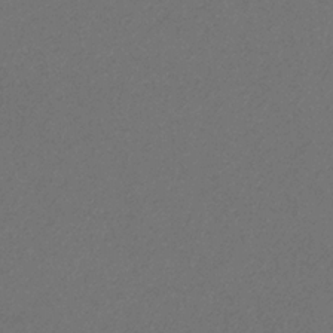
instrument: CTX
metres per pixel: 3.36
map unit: eHb
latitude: -32.1039
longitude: 69.5777
